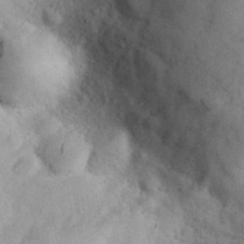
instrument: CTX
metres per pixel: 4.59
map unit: eHh
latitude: 30.3657
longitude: -70.7057
